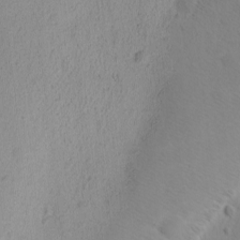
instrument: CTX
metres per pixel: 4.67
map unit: Ave
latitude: -8.5763
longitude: -121.5938
